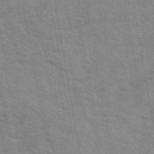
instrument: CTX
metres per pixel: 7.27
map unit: eAb
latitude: 42.6113
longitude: 107.6722
